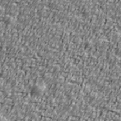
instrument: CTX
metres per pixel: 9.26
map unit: Ave
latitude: 40.8757
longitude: -112.3467
